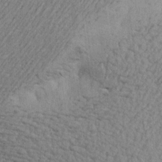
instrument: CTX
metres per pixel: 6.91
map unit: Aa
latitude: 21.0648
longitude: -144.6112
